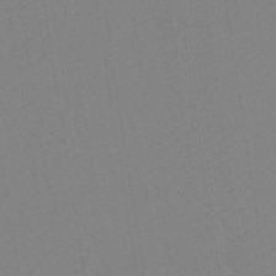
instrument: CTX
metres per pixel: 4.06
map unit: eHh
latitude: -43.1998
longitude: -32.5735
